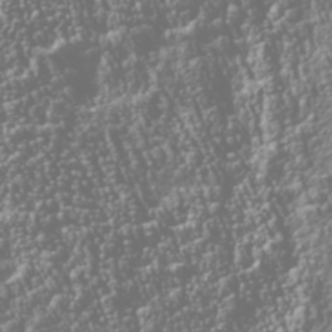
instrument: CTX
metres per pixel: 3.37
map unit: Nhu
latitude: -39.8423
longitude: -82.4034
